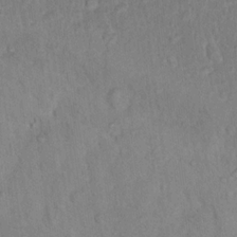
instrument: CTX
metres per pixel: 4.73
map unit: Hto
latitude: 16.8380
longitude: -40.7246
